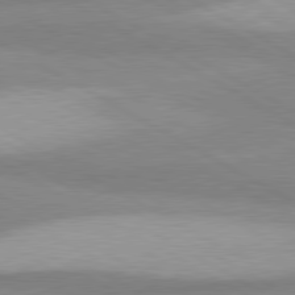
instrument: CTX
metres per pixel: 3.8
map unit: lApd
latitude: 80.3845
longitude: -179.7639
